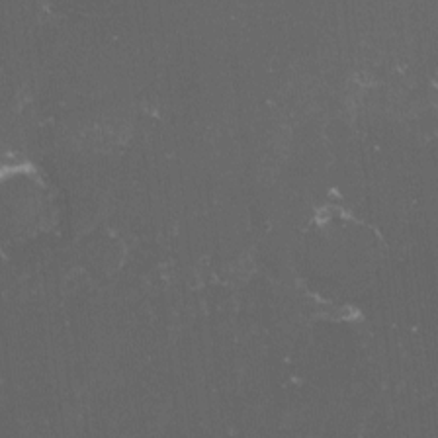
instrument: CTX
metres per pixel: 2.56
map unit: lHvf
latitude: -15.0487
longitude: -102.1955
